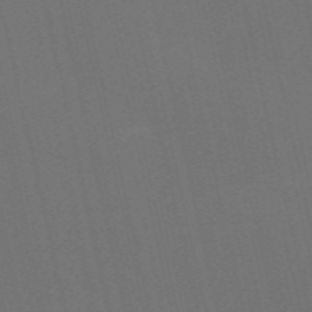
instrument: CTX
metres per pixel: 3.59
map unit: Nve
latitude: -59.6343
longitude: 60.9731
